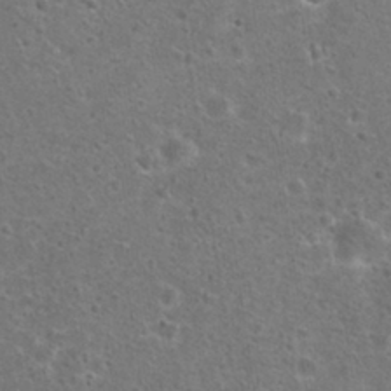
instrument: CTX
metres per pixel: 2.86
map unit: Hto
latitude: 22.6490
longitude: -48.0444
